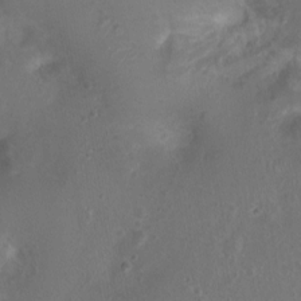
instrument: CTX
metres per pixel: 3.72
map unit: Nhu
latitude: 1.7449
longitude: -15.1215
